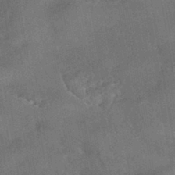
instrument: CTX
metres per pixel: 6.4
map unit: HNhu
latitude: -43.8611
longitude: 91.7100
